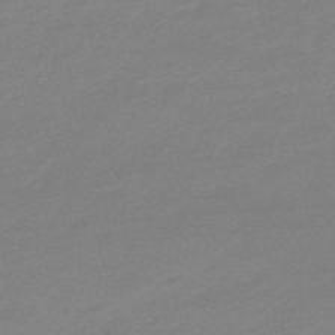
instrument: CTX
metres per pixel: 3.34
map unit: eHb
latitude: -48.3684
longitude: 86.1417
